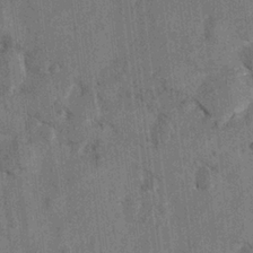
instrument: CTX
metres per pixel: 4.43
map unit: Hto
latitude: 8.1578
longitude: -34.8191
